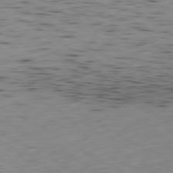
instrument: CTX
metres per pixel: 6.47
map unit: Ap
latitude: -80.5763
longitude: -71.2726
